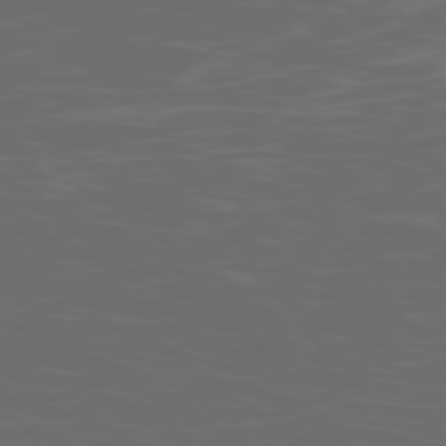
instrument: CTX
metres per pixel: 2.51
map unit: Ap
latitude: -79.1431
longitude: -103.3292
